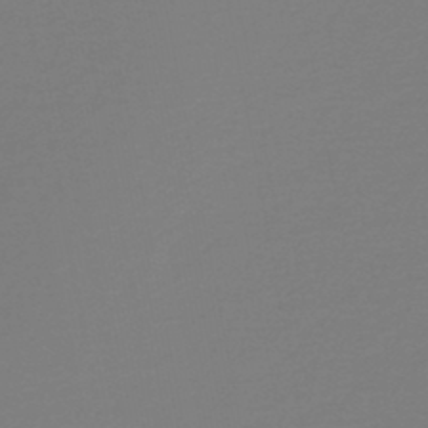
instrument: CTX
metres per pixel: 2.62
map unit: lHb
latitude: -46.1794
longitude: 66.0661
